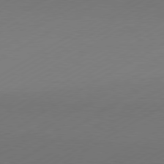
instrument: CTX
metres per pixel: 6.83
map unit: Hpe
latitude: -81.1998
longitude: 14.5574
